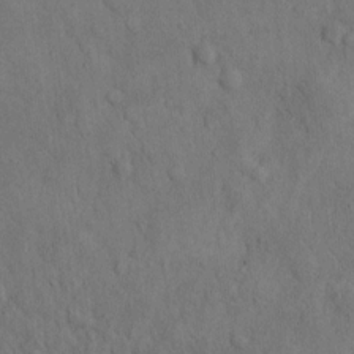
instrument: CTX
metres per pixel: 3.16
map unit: Hto
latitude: 10.1578
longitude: -60.5734
